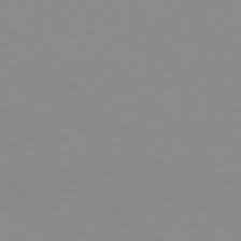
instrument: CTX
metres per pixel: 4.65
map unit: Hpe
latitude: 77.9339
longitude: -160.5734
